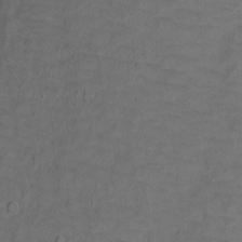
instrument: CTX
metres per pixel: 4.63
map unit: Ht
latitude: 1.8205
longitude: -32.9514
